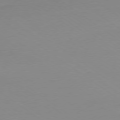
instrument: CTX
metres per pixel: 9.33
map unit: Ap
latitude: -79.1053
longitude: -67.4993
